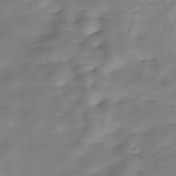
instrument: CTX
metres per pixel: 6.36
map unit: Hve
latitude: -30.3117
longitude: 90.6708
